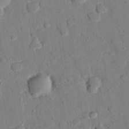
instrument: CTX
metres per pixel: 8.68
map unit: eHh
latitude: 26.7246
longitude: -79.0081
